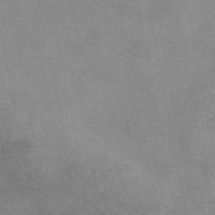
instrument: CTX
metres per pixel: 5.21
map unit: eAb
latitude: 48.1389
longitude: 123.0487
